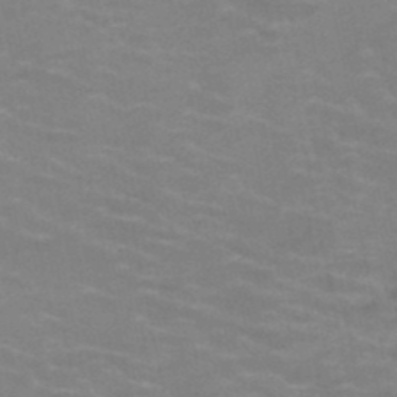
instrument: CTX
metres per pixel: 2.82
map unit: HNb
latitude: -46.5762
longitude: -46.9325
